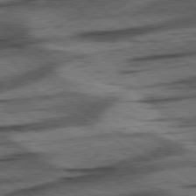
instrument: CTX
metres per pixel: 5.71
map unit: lApd
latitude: 78.3468
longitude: -54.2711
